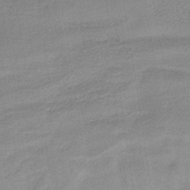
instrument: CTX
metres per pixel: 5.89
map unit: lHb
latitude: -34.8219
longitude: 65.1620
